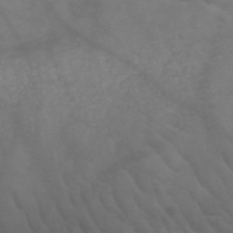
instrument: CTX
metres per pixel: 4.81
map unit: HNb
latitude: -50.2739
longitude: -46.5168
